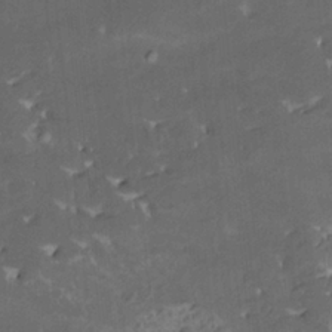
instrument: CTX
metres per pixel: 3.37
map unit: HNhu
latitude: 4.4979
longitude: 13.7856
